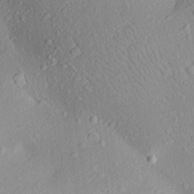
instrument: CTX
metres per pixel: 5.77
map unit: Aa
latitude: 23.4048
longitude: -144.5923
